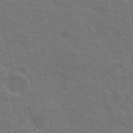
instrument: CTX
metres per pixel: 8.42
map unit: Nhu
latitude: 19.4804
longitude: -30.1011
